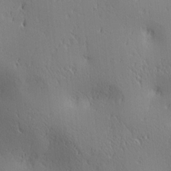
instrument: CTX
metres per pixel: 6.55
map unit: lAa
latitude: 3.6694
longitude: -117.7639
